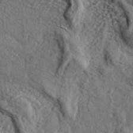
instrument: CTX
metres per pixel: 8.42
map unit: eHh
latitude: 36.4034
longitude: -80.3656
